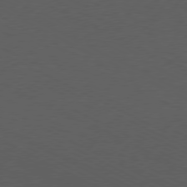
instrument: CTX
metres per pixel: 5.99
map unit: Ap
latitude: -77.2754
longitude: -74.4790
